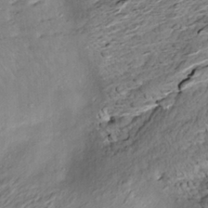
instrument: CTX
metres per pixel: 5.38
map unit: Nve
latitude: -6.9919
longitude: 174.4251
